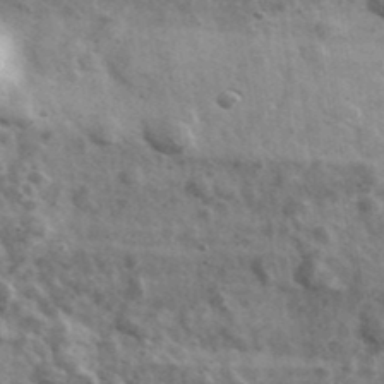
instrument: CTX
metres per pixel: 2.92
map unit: Ave
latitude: 38.9514
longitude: -107.9339
